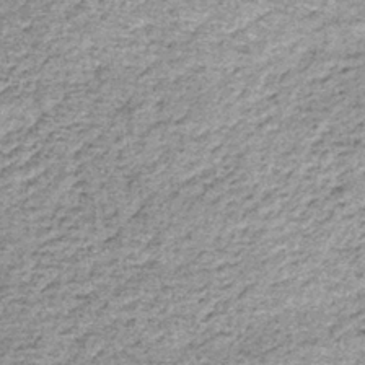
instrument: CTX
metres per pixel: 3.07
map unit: lHb
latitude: -36.3117
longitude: 64.9542
